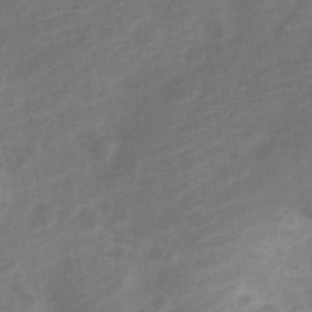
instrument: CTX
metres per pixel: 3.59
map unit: Nve
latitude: -20.5951
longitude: 107.8801
